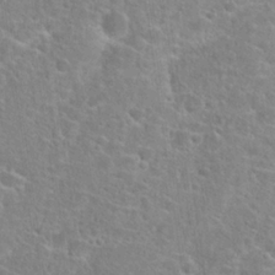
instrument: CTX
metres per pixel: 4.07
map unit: Hto
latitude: 25.0458
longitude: -49.0081
